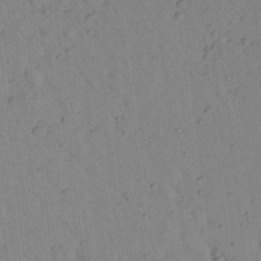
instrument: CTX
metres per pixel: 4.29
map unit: Aa
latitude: 23.0647
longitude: -147.9717
